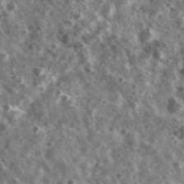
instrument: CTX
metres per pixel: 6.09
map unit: Ave
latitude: 38.4034
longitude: -107.7639
